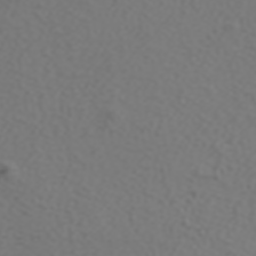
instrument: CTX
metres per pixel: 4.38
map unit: ANa
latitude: 38.5735
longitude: 23.8423
